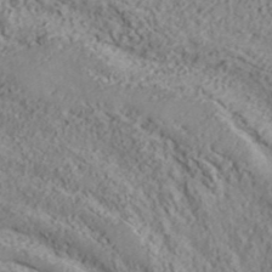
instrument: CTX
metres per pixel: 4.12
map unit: ANa
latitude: 41.4237
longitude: 30.0094
